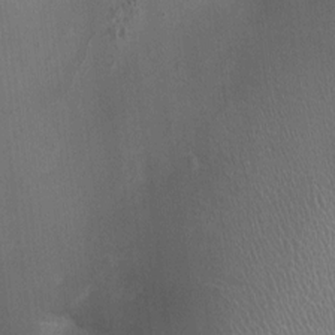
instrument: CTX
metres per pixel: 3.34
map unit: Ht
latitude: -1.5588
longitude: -15.9151
